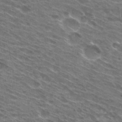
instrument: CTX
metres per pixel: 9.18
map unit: Hto
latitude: 30.3657
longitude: -44.8380
